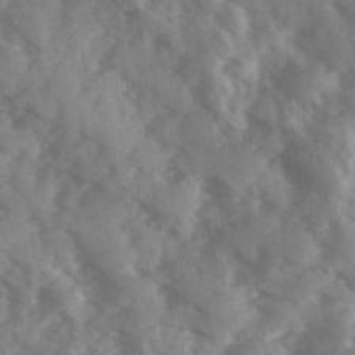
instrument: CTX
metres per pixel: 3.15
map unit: Ave
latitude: 18.0444
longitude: -131.0270
